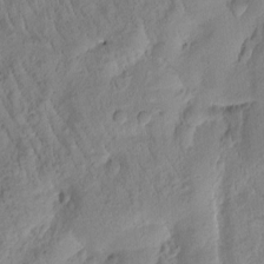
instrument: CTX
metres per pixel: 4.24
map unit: Htu
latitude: -0.6141
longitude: 174.9541
